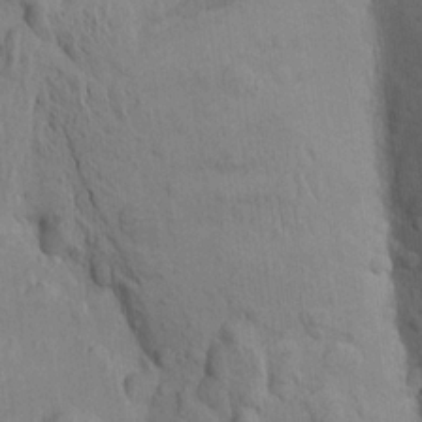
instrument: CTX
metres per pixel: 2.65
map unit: Aa
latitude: 19.3481
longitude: -149.0836
